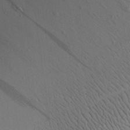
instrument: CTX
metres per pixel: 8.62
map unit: Aa
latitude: 26.2145
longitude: -142.7246
